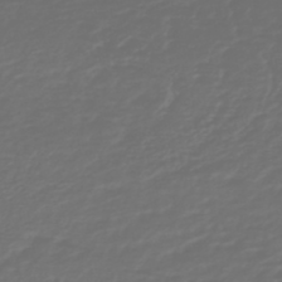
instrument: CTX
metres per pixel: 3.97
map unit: HNb
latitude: -47.5588
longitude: 54.9920
